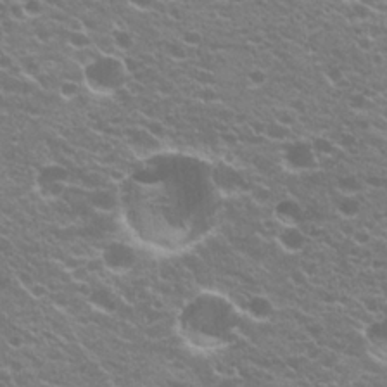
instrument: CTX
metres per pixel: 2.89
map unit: Hto
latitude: 20.3656
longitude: -34.9135
